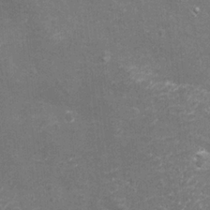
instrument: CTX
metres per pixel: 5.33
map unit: eHh
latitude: -3.5588
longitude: -75.2159
